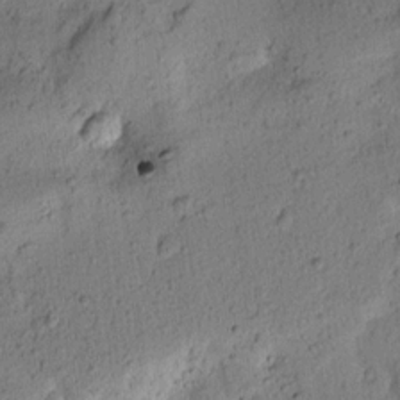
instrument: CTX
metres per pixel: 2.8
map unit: lAvf
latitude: 8.2334
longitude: 164.9542
